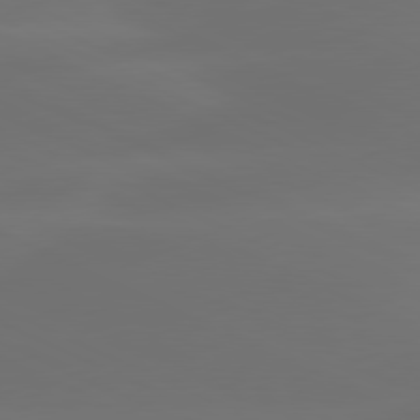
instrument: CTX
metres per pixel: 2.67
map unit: lApd
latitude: 80.4979
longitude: -82.6490
